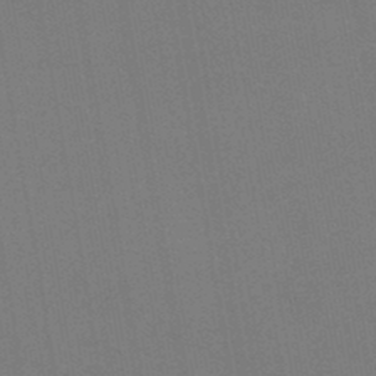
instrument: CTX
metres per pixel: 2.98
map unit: lHb
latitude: -45.2754
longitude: 67.5966
